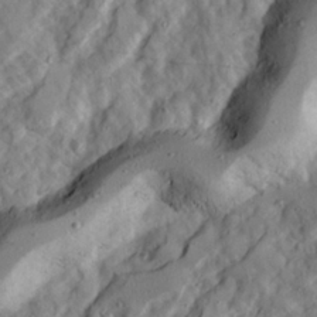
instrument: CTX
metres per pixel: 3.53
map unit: Ave
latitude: 22.3467
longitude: -131.5938
